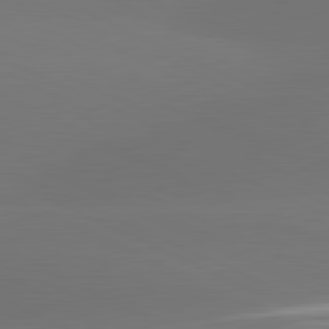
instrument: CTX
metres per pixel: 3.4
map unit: lApd
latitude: 81.7827
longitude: -164.4034
